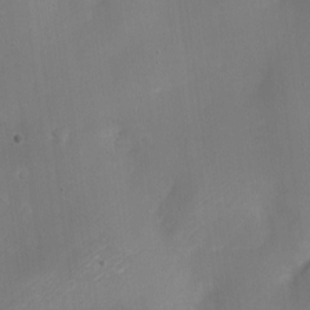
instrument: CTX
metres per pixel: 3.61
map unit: Nhe
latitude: -20.3117
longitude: 144.1984
